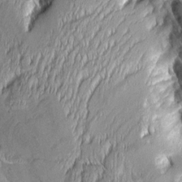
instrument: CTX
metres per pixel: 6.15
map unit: Aa
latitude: 7.8394
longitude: -129.4615
